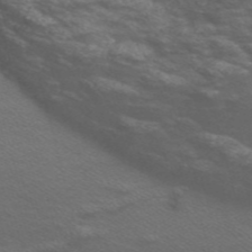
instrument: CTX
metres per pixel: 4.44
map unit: Nve
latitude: -57.2943
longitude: 54.3684
